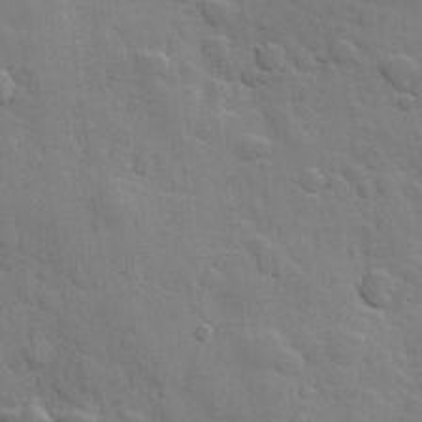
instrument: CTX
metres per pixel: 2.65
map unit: Hve
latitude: 23.9150
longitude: 148.4251
